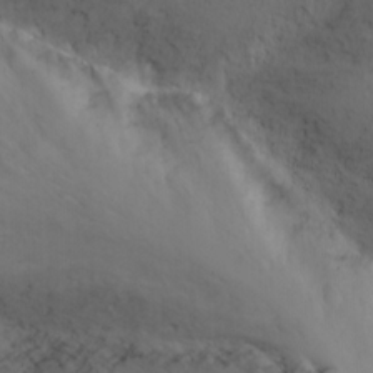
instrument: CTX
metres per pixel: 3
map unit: Nhu
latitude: -3.1809
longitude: -73.1026
